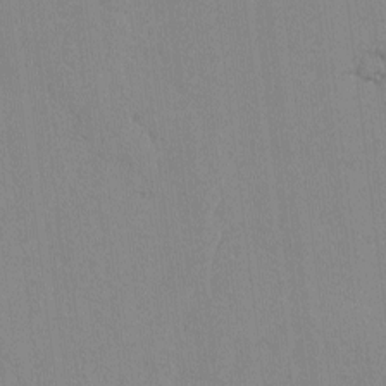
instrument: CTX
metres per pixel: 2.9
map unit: lAvf
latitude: -6.2550
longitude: -114.1955
